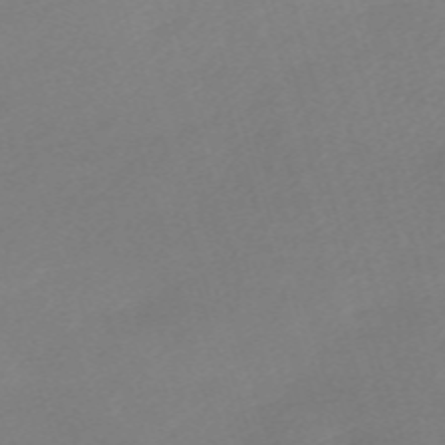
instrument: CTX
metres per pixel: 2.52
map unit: eHh
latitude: -61.6533
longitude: 53.0486
